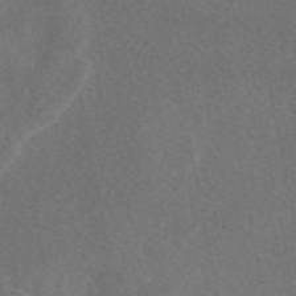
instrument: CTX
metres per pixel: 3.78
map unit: eAb
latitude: 48.1767
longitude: 118.6330
